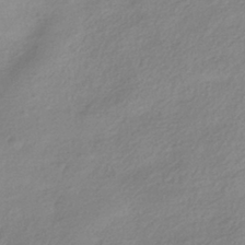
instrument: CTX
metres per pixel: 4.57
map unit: HNhu
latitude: -40.2172
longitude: 94.3495
